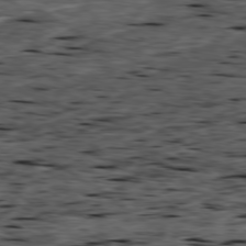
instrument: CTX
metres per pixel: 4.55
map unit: Ap
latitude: -79.4454
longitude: -91.4804
